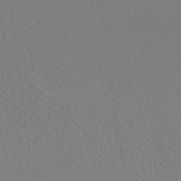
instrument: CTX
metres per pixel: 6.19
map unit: HNhu
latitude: -0.8975
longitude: -1.2159
